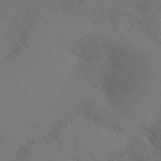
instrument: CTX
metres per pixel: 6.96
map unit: Ht
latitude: -9.8044
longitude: -31.9906
